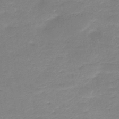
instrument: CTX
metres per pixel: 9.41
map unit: HNb
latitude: -49.5777
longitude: -39.3482
